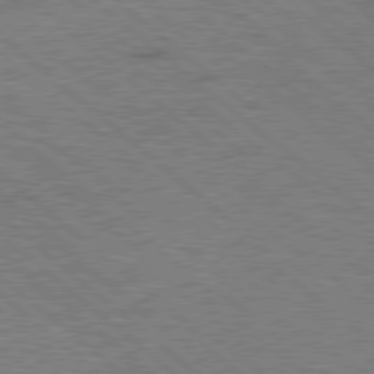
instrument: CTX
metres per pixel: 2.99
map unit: Hpe
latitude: 78.3279
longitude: -153.4049
